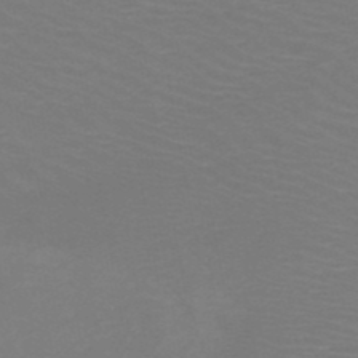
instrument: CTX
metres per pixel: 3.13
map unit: HNb
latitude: -48.7086
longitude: -46.3845
